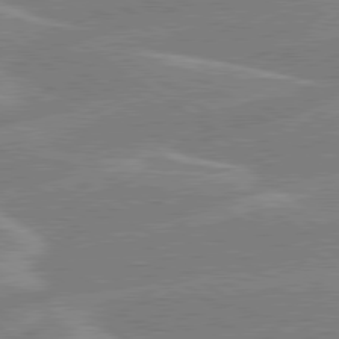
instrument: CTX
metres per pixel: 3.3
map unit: lApd
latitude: 79.5749
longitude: -130.0255
